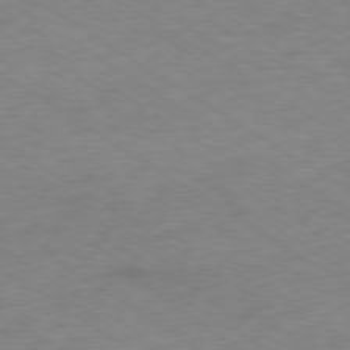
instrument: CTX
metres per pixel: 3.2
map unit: Ap
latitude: -78.9541
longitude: -58.9136
